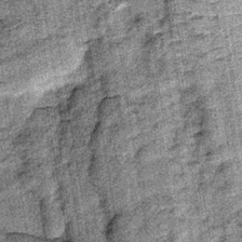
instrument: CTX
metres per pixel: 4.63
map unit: lHb
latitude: -38.1983
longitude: 67.5777
